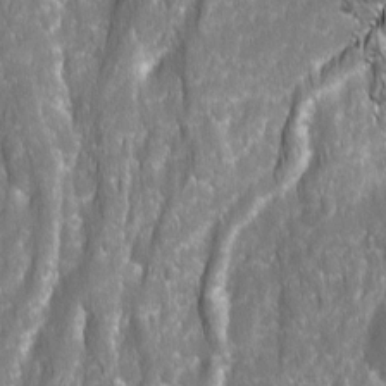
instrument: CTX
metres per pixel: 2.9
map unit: Ave
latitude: 15.8395
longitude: -133.8772
